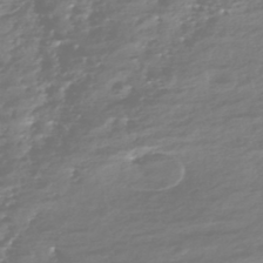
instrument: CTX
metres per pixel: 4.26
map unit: HNhu
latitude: -43.3509
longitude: 100.5384
